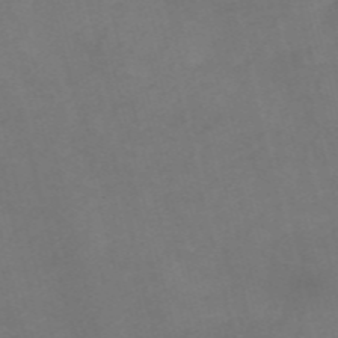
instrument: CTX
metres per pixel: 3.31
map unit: Nve
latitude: -57.1998
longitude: 52.7841
